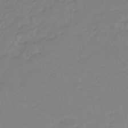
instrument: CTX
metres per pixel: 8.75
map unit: eHb
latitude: -46.5384
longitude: 88.8408
